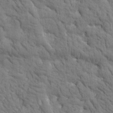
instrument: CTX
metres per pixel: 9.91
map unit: Htu
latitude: -1.8234
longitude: 174.1605
